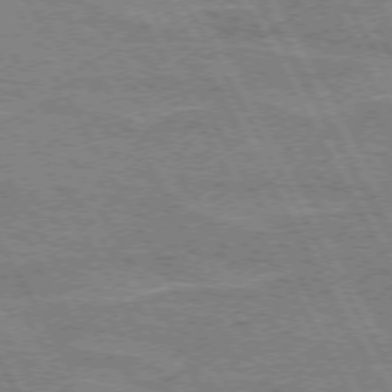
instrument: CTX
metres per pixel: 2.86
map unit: lApd
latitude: 72.4412
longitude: -55.1592
